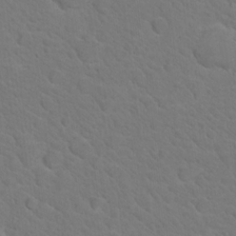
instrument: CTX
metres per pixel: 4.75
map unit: Nhu
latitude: 17.3104
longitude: -33.4993
